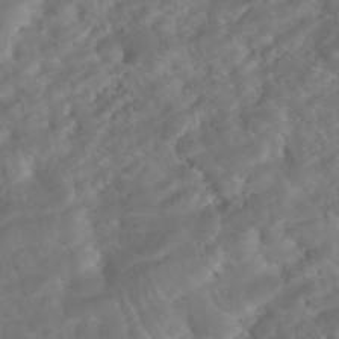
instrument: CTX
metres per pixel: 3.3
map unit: ANa
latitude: -41.9367
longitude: 104.6140
